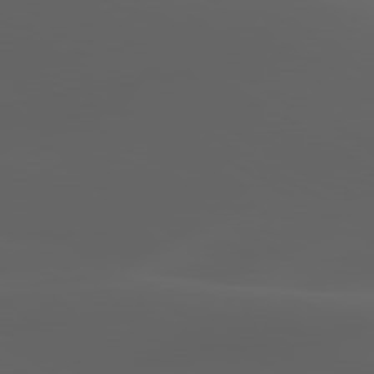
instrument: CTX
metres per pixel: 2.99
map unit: lApd
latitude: 80.1011
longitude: -92.9891
